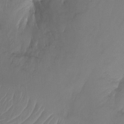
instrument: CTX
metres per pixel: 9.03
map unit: Nhu
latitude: -16.9731
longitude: -48.2145
